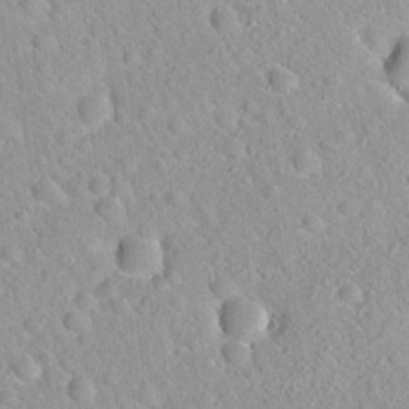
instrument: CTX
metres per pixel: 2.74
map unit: Hto
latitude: 21.1970
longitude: -52.8002
